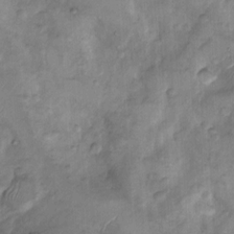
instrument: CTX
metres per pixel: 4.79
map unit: Nhu
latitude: 9.1214
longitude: -24.8380
